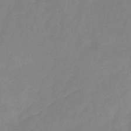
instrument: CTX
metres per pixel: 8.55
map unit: eHb
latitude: -30.6140
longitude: 72.6896
